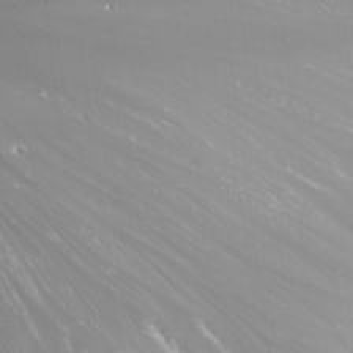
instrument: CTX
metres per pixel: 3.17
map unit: Nhu
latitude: -5.4643
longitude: -87.8772
